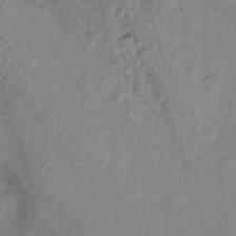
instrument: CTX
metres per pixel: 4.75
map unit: Nhu
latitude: 4.8380
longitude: -17.9717
